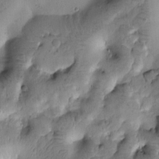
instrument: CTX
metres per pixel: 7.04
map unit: Htu
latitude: -0.7464
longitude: 170.6519
